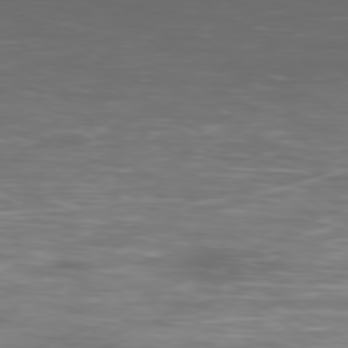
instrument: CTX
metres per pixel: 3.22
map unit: Ap
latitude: -79.3131
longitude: -75.9528
